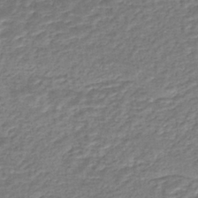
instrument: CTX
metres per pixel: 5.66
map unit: eHh
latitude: -43.6154
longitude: 121.4454
